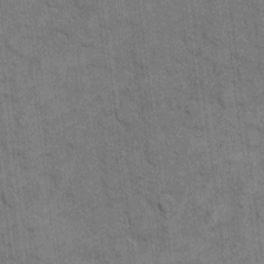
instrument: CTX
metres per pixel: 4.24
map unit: eHh
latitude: 12.3845
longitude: -65.2159
